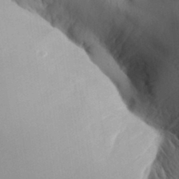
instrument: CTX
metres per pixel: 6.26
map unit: Aa
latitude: 31.8017
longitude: -141.5182
